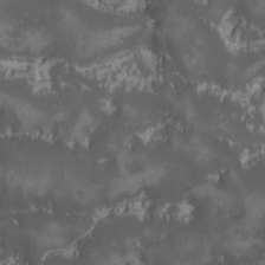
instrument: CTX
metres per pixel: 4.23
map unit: Ave
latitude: -9.7100
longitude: -116.6113
